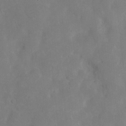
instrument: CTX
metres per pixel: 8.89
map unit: Htu
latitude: -6.2550
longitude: 144.9542
